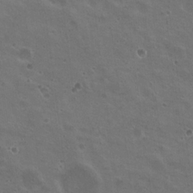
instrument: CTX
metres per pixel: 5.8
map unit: Nhu
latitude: 19.3292
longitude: -30.1200
